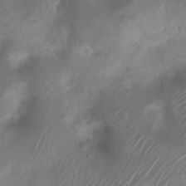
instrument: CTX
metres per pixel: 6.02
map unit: Nhu
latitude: 6.9136
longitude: -22.1011
